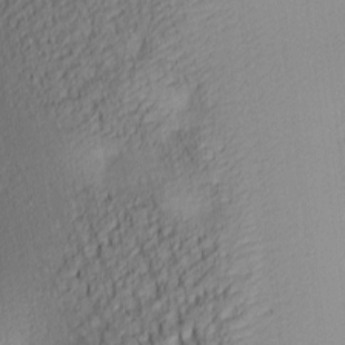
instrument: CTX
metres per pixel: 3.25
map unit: lAa
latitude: 3.7260
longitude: -115.6504
